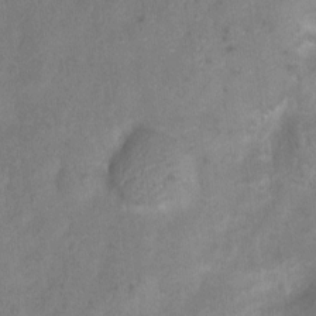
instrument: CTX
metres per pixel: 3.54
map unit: Hto
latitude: 2.7624
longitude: -35.9339
